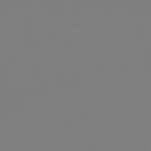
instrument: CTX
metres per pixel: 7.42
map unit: lHb
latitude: -49.4266
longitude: 70.5952
